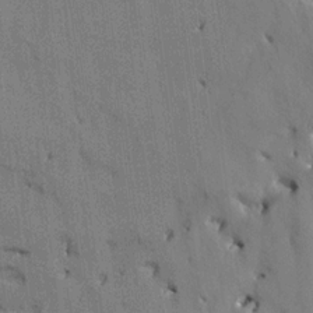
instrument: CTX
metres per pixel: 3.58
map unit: HNhu
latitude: 14.4790
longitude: 11.6722
